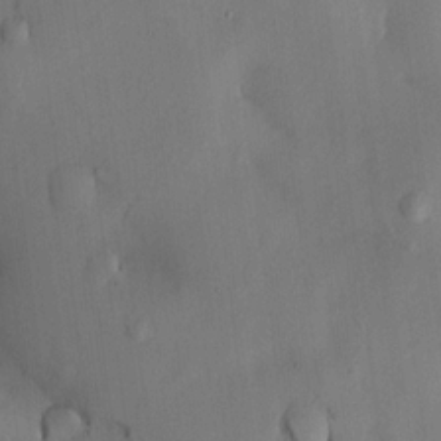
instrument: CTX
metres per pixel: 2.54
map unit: HNhu
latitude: 14.6491
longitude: 11.3321
